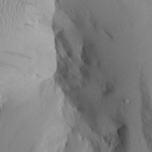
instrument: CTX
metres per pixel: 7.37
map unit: Aa
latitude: 16.2334
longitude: -146.0444
